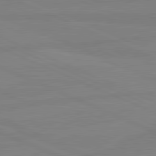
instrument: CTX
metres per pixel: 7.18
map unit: lApd
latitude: 81.3482
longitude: -179.2159
